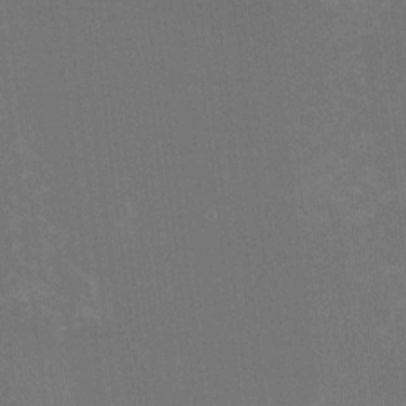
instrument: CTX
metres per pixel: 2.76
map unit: HNhu
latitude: -2.4251
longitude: -6.5168
